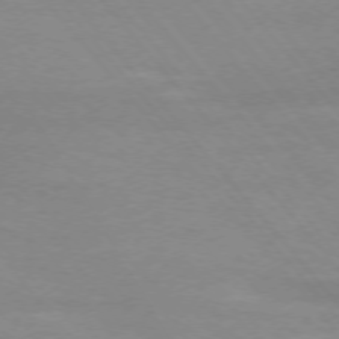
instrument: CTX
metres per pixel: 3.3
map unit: Ap
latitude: -76.1984
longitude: -81.5938
